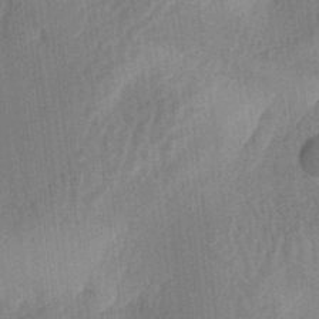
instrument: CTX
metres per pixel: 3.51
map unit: lAa
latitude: -5.3887
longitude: -129.0080
